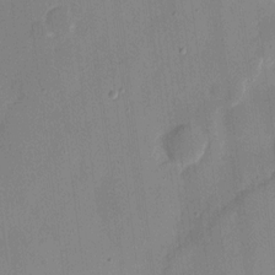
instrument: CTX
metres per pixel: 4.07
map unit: eHh
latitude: 8.3656
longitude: -68.6869
